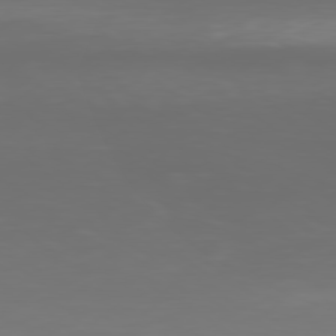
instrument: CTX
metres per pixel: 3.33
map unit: Ap
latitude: -79.0486
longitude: -95.4238
